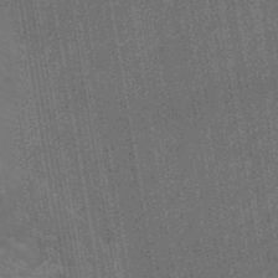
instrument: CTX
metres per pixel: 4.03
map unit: eHb
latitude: -43.4076
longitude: 87.9556
